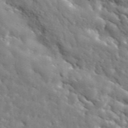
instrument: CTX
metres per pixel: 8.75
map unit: lHvf
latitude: 36.0444
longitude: -86.8380
